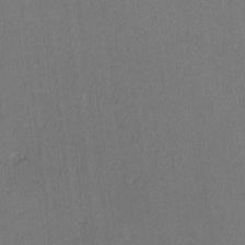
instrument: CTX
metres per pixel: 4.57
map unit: lHvf
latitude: -12.7085
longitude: -100.7057
